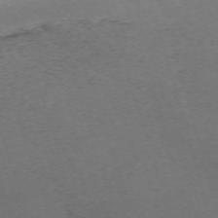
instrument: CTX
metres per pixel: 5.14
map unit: Nhu
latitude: -68.1794
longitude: 37.5210
